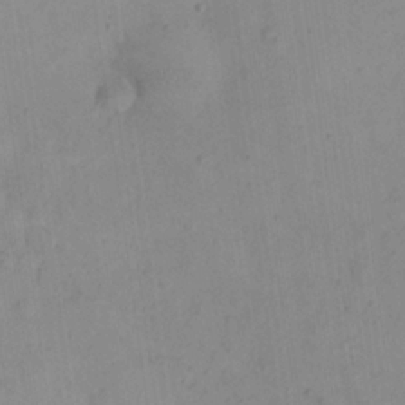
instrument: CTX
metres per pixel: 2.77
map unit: eHh
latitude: 24.0444
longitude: -64.6301
